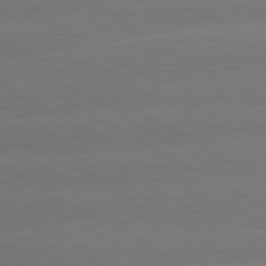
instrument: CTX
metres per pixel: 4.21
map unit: lApd
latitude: 80.6490
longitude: -149.7261
